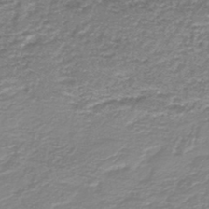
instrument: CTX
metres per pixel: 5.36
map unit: HNb
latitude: -44.7463
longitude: 50.1606
